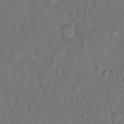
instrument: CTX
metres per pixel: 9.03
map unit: Hto
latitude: 10.9703
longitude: -62.1200
